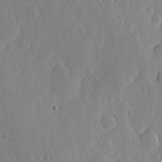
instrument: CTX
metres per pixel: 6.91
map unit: lHvf
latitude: 18.6112
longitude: -115.6882
